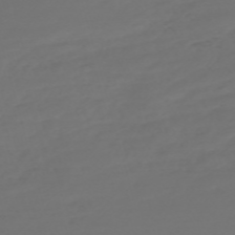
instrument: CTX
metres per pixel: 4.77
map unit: Nve
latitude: -59.7288
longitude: 57.8989
